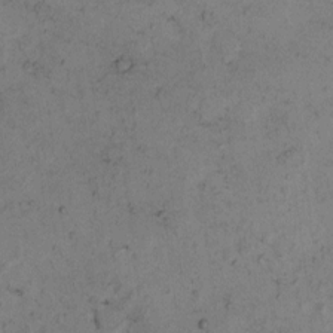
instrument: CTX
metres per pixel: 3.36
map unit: eHh
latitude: -0.6141
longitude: 18.9164
